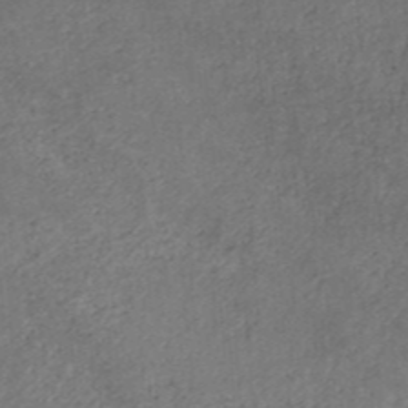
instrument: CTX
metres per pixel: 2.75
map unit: HNb
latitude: -45.7856
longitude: -45.8205
